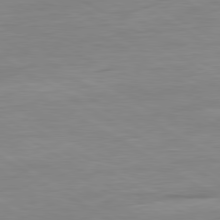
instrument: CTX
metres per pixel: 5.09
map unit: Ap
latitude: -80.8786
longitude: -79.6127
